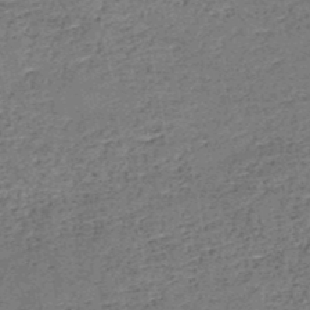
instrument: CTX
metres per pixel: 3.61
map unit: HNb
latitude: -50.3495
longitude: -49.6127
